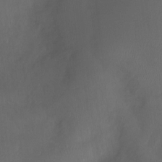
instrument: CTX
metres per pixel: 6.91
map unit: Nhu
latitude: -12.3306
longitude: -41.2914
